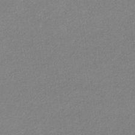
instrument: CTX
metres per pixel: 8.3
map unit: eHb
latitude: -31.6533
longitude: 68.2550
